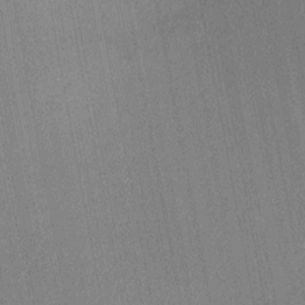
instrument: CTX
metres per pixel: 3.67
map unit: Nhu
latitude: -11.8422
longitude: -21.9717
